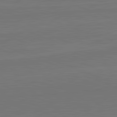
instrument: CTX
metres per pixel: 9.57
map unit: lApd
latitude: 82.4223
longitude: 165.3888
